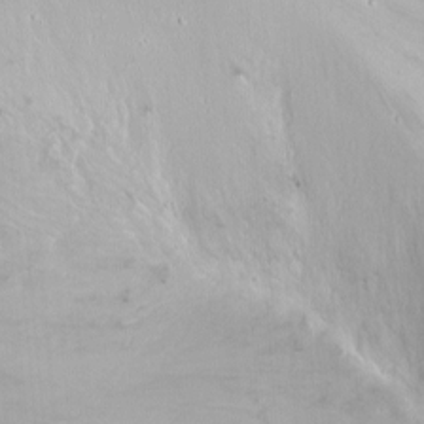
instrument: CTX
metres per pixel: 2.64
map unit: Ht
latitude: -1.0109
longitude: -45.5749
